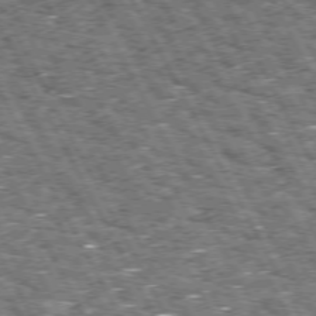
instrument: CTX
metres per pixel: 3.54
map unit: Hpe
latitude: 72.2712
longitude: -125.0647
